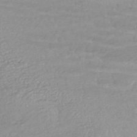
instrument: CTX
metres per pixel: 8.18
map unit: HNhu
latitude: -46.2928
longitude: 98.4629
